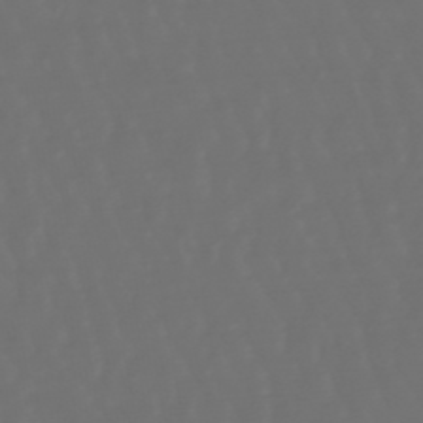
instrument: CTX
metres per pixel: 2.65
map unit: lHb
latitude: -47.7477
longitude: 79.9556
